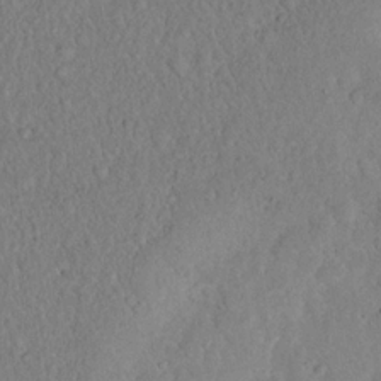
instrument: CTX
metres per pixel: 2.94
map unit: eHh
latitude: 19.1214
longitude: -62.5735
